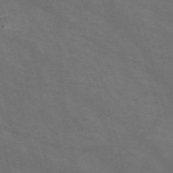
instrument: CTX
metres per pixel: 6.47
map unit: Nve
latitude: -58.7274
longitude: 58.6896
